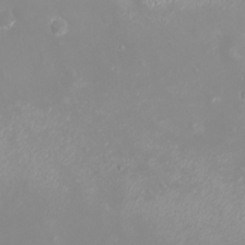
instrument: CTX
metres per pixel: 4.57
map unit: eHh
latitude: -4.3306
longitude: -75.0270
